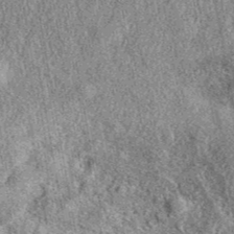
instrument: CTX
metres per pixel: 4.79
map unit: eAb
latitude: 38.9703
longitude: 108.4062
